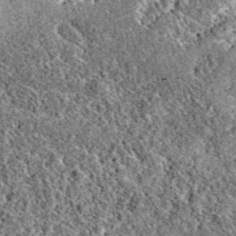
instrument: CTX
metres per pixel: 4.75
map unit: eAb
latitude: 38.7813
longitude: 111.3132
